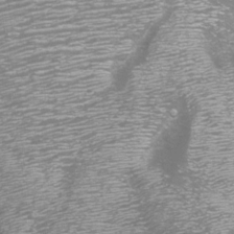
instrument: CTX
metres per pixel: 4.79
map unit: Aa
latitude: -8.9731
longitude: -72.1767
